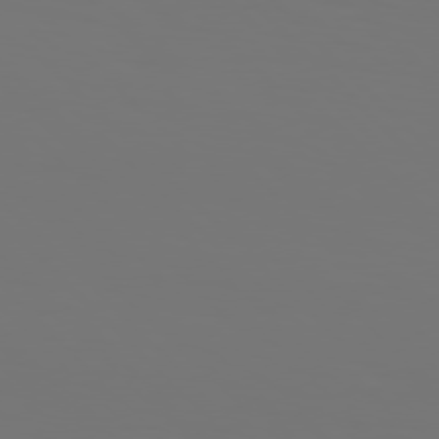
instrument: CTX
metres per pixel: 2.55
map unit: Hpe
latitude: 76.8380
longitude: -134.2333
